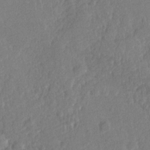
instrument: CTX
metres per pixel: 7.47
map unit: Hve
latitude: 25.0836
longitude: 144.1228
